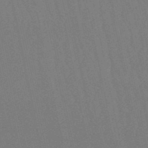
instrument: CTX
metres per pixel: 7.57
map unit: eHb
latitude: -50.4629
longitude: 69.4454
